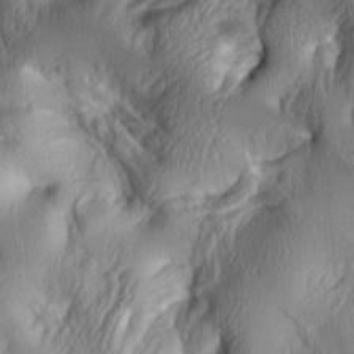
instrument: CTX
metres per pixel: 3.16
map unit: lAa
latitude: 4.2145
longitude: -112.2144
